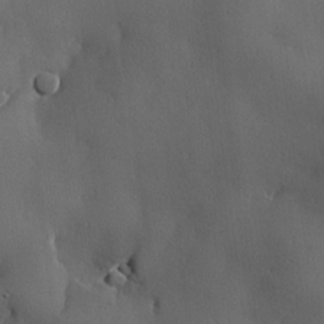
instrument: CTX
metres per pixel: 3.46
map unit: lHvf
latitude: 22.2333
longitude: 146.2550
